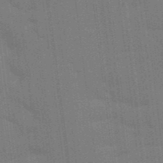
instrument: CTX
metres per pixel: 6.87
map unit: Aa
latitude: 33.6127
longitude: -143.3860
